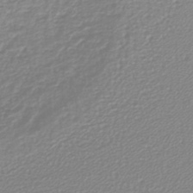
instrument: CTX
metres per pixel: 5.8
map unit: lHb
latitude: -40.4818
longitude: 64.5007
